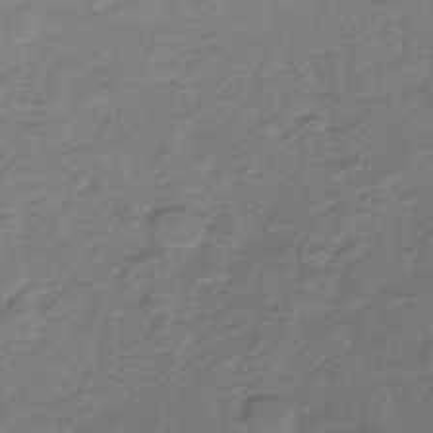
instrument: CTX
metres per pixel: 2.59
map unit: lHb
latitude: -36.7841
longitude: 71.8234
